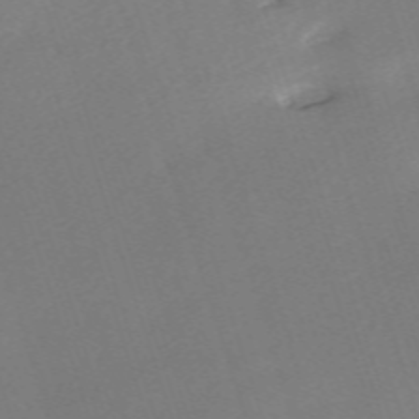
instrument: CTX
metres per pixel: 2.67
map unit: eHh
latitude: -62.7463
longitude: 53.5210
